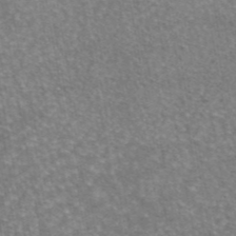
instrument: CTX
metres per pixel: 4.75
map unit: eAb
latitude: 45.2159
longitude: 106.0661
